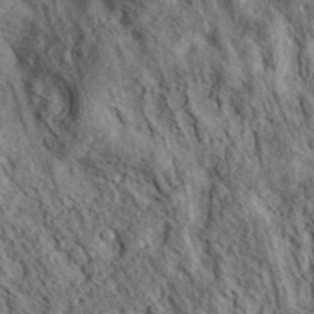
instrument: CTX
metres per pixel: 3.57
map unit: eAb
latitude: 36.5546
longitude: 107.6722
